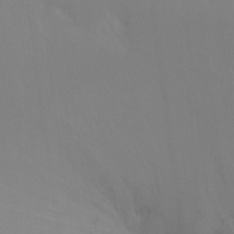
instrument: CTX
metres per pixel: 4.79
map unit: Htu
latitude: -14.2551
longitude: -44.6679
